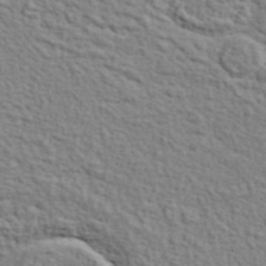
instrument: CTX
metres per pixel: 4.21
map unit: ANa
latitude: 41.4237
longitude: 29.3132
